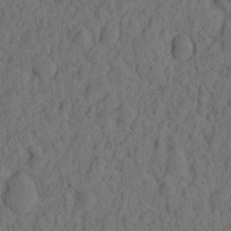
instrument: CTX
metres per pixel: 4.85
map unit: eHh
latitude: -2.0849
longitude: 17.1431
